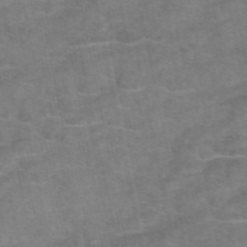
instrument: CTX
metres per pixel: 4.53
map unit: eAb
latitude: 48.7057
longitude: 103.4454
